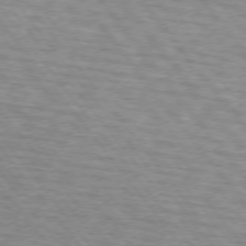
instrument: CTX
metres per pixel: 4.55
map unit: lApd
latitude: 73.3293
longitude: -71.5371
